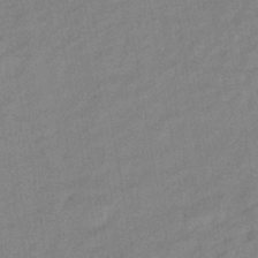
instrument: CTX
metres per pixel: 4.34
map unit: eHb
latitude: -40.7841
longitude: 82.3873
